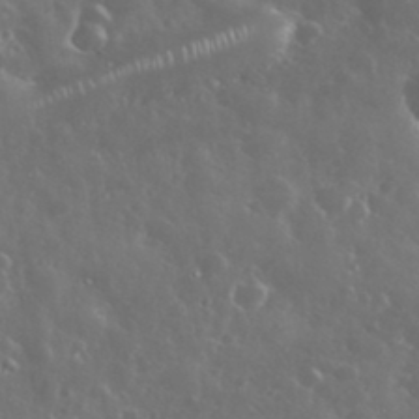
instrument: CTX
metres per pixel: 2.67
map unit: eHh
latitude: 34.4412
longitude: -61.3859
